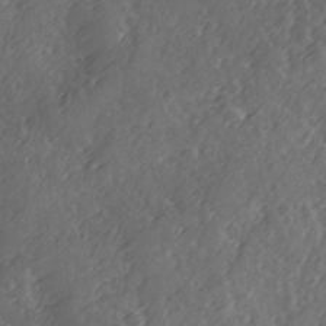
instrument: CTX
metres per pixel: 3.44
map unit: Ave
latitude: 12.5357
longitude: -103.3859
